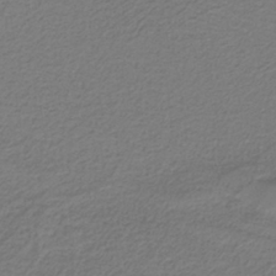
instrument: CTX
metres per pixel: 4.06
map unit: HNb
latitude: -38.1606
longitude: 53.2753
